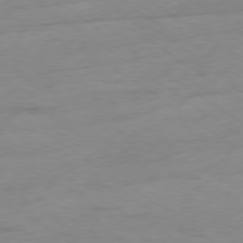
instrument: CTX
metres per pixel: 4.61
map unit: Ap
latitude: -78.4251
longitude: -59.6316
